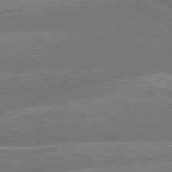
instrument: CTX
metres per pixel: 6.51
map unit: lApd
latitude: 79.9528
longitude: -158.5924
